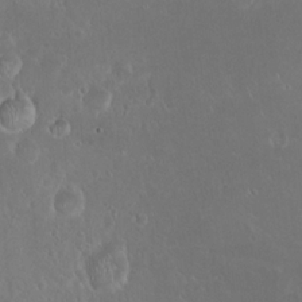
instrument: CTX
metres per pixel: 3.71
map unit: eHh
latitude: 22.3089
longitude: -58.0822
